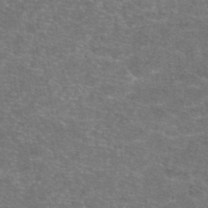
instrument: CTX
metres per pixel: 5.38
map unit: eAb
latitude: 47.4049
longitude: 106.3496
